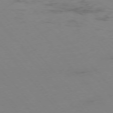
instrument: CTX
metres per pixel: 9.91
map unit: Hpe
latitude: -76.0094
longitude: -19.7449
